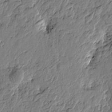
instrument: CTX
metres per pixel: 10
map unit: Htu
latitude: -1.7100
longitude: -178.8380
